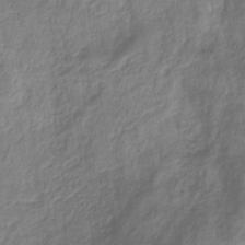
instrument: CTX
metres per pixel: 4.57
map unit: HNhu
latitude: -29.1998
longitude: 66.9542
